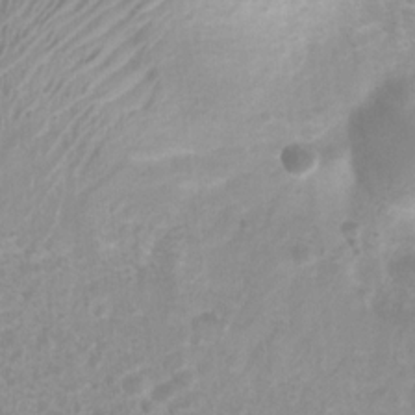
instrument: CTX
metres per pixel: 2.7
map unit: Nhu
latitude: 7.9528
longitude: -21.7072
